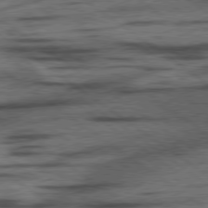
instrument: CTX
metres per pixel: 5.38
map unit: lApd
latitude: 78.1956
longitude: -53.5938
